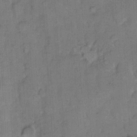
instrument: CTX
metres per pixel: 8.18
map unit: eHh
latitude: 9.7261
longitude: -61.6316
